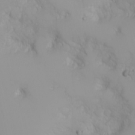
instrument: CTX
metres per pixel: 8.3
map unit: Nhu
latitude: -4.9163
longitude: -85.4615
